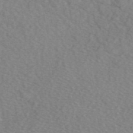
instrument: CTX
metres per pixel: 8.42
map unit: eAb
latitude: 48.8947
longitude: 107.7100
